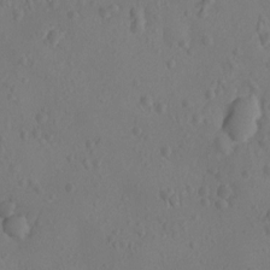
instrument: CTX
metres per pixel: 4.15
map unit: Ht
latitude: -10.2551
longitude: -23.1025
